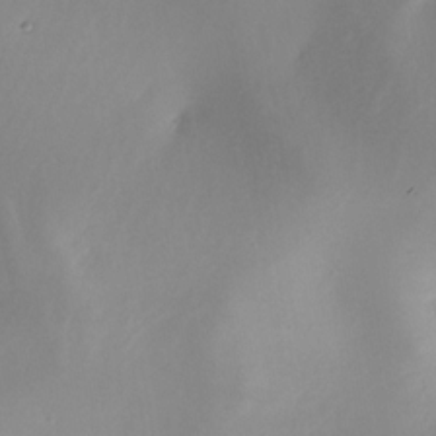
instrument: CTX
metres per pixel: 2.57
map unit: Nhe
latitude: -31.8800
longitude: -116.2900
